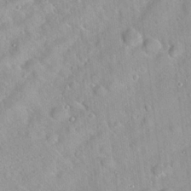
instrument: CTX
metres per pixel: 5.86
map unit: Hto
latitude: 20.5546
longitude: -52.7435
